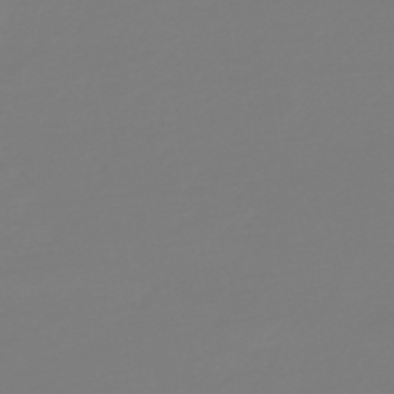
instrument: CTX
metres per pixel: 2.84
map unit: HNb
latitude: -46.3306
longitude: 56.4440
